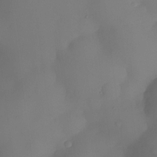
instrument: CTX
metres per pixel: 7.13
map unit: eHh
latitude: -23.6722
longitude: 15.7100
